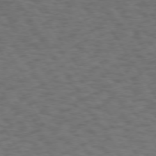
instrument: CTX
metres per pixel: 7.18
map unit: Hpe
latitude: 73.7072
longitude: -123.8772
